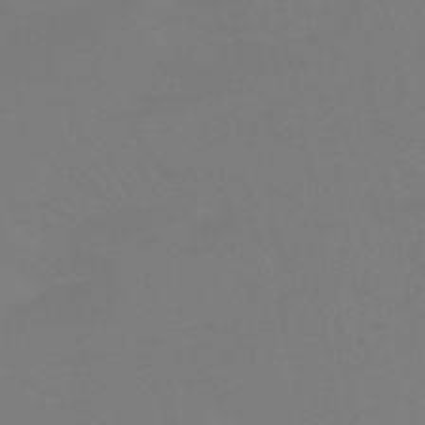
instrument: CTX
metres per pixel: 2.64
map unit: HNhu
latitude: -46.1417
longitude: 90.7275
